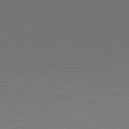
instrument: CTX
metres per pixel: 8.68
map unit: Hpe
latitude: -81.8423
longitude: 19.8989
